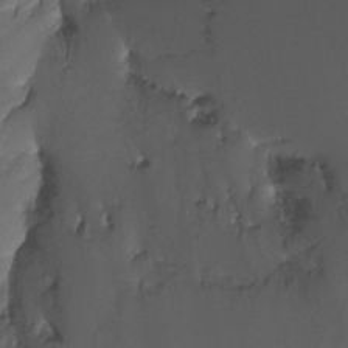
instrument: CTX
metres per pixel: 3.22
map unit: Ht
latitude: -12.5007
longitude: -44.0822
